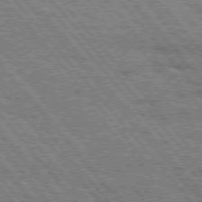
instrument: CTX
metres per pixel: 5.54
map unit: Hpe
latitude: 75.3860
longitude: -153.9339
